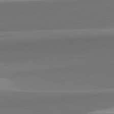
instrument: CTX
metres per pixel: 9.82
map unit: lApd
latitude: 81.8961
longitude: 142.1983
